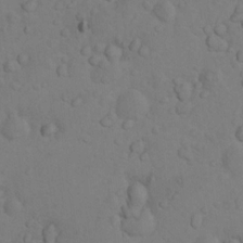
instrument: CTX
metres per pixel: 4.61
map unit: Nhu
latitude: 10.8758
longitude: -26.4412
